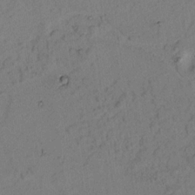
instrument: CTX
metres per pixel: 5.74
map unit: lAvf
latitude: 7.8961
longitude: 165.1054
